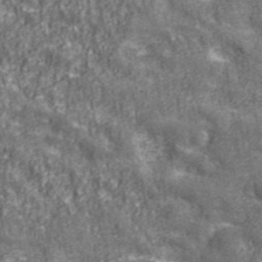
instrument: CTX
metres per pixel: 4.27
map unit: eHh
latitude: 43.0081
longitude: -91.1970
